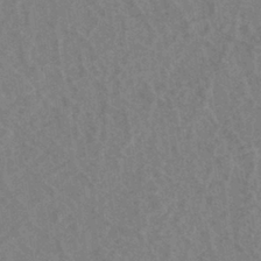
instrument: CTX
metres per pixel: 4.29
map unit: eHh
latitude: -39.8234
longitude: -27.3860
